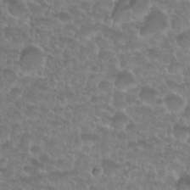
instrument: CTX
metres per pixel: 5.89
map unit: Nhu
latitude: 27.5371
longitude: -52.3279
